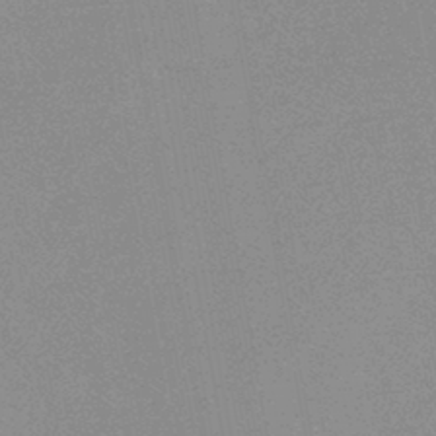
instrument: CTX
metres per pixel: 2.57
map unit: HNb
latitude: -44.3873
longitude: -40.1199
